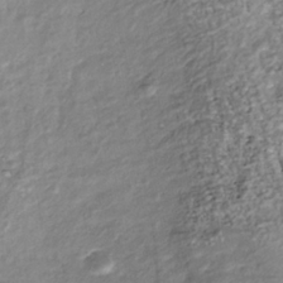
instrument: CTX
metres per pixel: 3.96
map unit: Nhu
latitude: -38.7841
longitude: -81.0269
